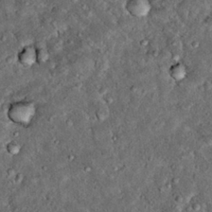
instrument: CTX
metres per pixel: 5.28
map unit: Hto
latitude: 15.6127
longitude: -35.4804
